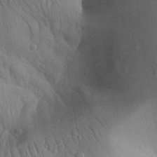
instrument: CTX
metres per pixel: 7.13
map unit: Aa
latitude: 30.3845
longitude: -142.8380
